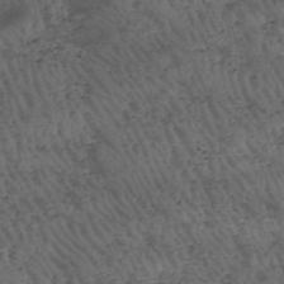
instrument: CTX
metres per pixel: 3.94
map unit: HNhu
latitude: -47.8422
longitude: 28.7085
